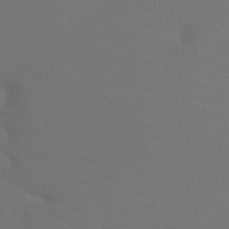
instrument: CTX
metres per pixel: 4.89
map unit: Htu
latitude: -13.1242
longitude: -46.0633
